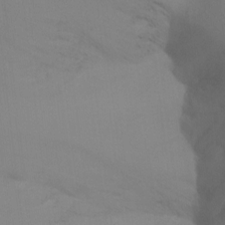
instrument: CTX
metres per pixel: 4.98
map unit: Ht
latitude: -9.5966
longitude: -37.4049
